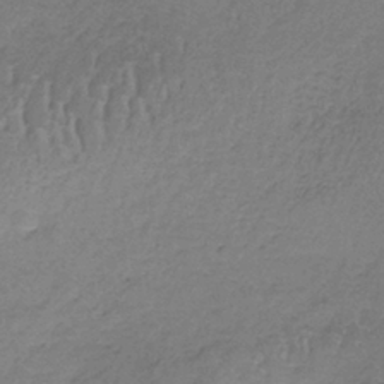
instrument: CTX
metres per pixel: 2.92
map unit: lHb
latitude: -37.7666
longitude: 61.5399
